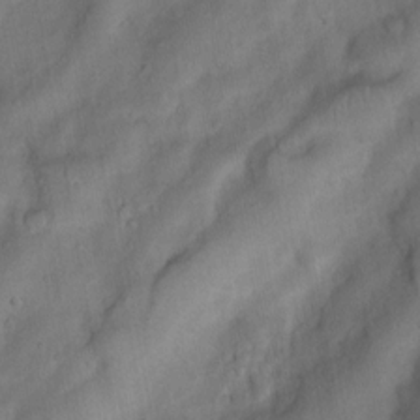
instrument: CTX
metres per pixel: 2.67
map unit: Nhu
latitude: 5.2348
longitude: -24.4223
